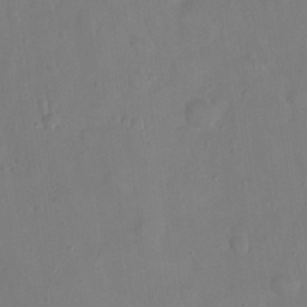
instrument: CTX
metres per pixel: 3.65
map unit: eHh
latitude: 22.1767
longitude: -62.3656
